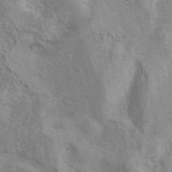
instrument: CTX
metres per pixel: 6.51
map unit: eAb
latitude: 40.8191
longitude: 105.7099
